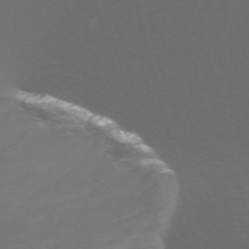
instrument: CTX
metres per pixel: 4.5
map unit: Nve
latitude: -58.5762
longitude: 56.8219
